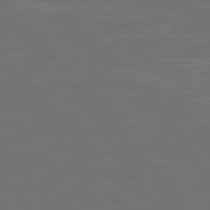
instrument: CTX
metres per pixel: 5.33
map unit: Ap
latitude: -75.4833
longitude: -76.6490
